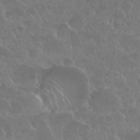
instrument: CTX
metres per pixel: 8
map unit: Nhu
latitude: 29.0080
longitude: -60.1955
